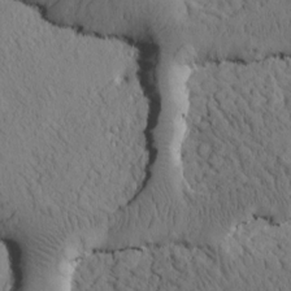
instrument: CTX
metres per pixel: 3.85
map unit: Htu
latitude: -0.3307
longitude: 175.3887
